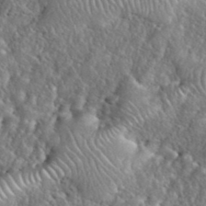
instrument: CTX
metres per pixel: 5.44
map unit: eHh
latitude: 39.9528
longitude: -57.7449
